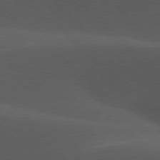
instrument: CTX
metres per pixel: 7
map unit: lApd
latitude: 77.8205
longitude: -54.0444
